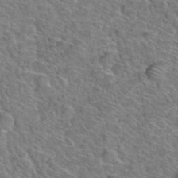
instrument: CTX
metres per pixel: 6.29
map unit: Hto
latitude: 38.5735
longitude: -44.6679
